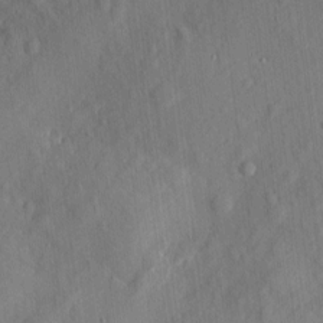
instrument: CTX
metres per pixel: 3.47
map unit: eHh
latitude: 4.5357
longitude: -73.4616
